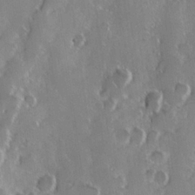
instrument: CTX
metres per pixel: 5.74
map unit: Hve
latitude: 23.8583
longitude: 146.6707
